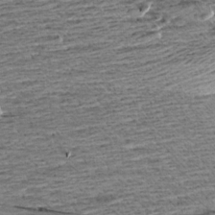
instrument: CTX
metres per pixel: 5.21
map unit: Aa
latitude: 8.7246
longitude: -138.6113
